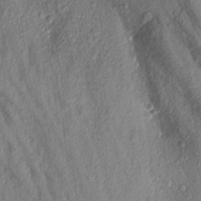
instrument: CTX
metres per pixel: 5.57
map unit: Aa
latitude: 17.4615
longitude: -146.4034
